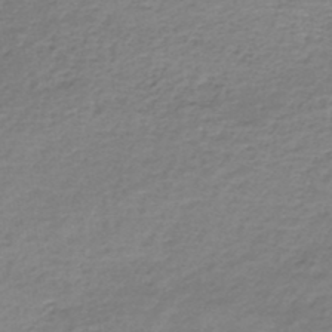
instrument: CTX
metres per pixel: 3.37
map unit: lHb
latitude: -45.3510
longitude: 58.9541
